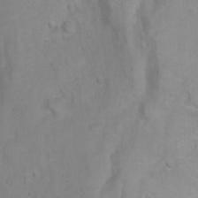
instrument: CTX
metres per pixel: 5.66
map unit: Ht
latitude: 2.7813
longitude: -34.3845
